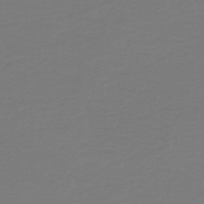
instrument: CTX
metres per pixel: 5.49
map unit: HNb
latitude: -46.7085
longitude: 54.2173
